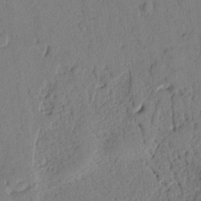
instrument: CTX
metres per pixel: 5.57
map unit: Ht
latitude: 9.2159
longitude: -78.6680
